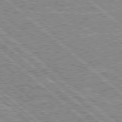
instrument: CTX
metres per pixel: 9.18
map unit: Hpe
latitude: 78.1011
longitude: -159.9339
